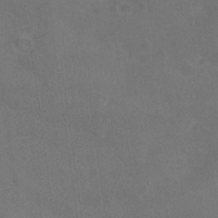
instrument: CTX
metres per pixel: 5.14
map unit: Nhu
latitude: 29.5749
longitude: -51.4993
